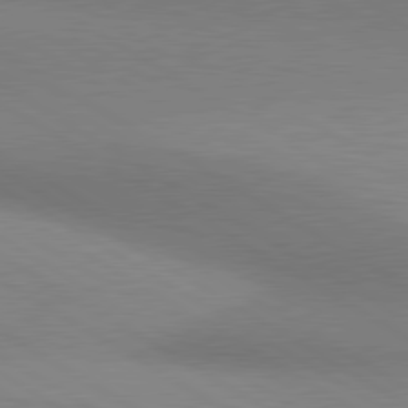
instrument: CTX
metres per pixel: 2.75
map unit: lApd
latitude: 80.5546
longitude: 131.0297
